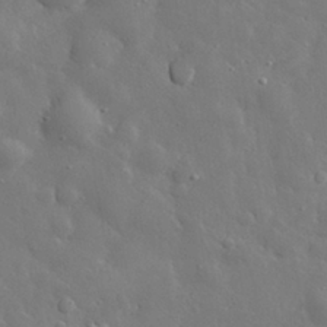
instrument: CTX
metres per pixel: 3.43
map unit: eHh
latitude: 29.4237
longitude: -78.4979
